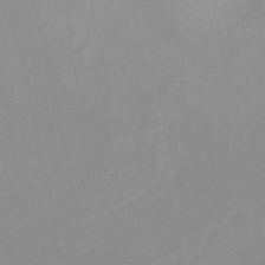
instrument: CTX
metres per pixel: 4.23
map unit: HNb
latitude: -48.5763
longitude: -43.7639
